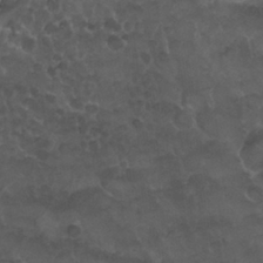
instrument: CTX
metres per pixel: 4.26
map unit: Nhu
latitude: 26.7435
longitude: -53.7450
